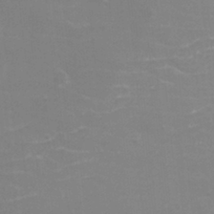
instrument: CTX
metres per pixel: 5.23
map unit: eHh
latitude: -4.1228
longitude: -75.5749
